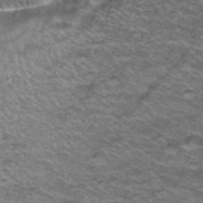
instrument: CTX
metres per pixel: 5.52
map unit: Hto
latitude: 38.3845
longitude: -42.7246
